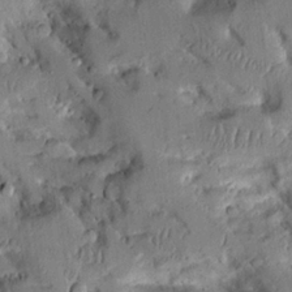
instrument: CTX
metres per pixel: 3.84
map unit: Aa
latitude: 10.0255
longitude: -126.0255
